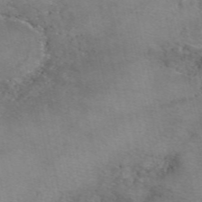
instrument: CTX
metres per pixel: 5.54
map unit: eAb
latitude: 49.3860
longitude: 106.7275
